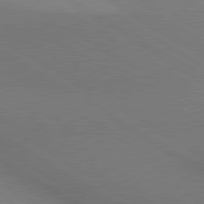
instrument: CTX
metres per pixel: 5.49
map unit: lApd
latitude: 80.2711
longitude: 128.9920
